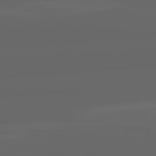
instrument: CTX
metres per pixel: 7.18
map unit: lApd
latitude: 82.1577
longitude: -170.1011
